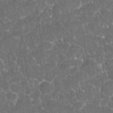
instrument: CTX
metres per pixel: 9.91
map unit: eHh
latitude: 36.6869
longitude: -61.3292
